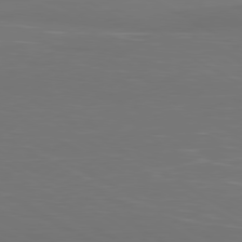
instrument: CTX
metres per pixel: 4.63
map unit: Ap
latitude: -80.6141
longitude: -60.4979
